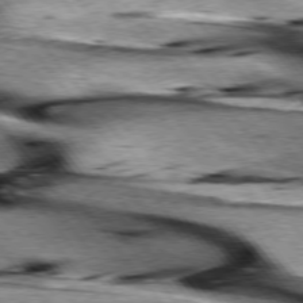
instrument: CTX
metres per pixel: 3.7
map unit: lApd
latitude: 76.1200
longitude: -65.1403
